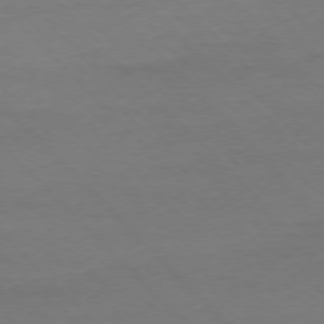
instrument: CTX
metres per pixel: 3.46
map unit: Ap
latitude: -77.0297
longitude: -80.3467
